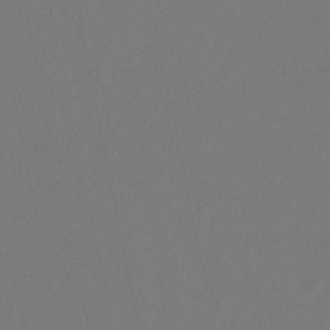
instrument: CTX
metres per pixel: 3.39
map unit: eHb
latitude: -30.5385
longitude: 66.5385
